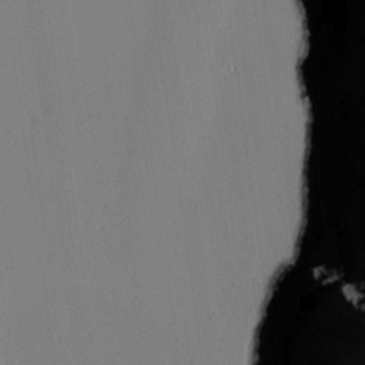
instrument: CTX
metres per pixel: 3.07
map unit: lAvf
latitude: 25.3859
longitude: -111.2348
